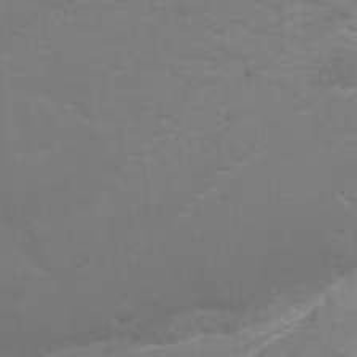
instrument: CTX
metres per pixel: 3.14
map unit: Ht
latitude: 1.4804
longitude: -32.9703
